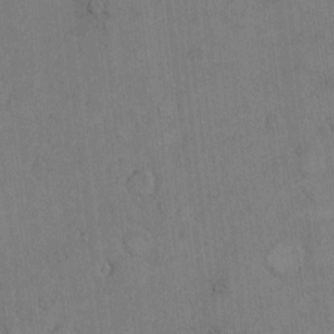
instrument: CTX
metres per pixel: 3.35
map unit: Hto
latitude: 8.0255
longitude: -60.8191
